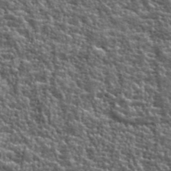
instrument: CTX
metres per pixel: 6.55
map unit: eHh
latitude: 42.0633
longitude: -91.6316
